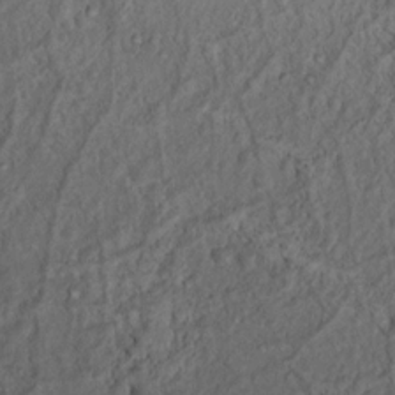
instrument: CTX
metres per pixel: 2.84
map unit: Nhu
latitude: 12.5546
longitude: -28.3845
